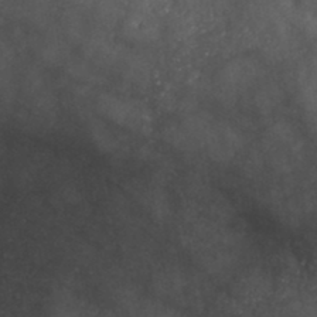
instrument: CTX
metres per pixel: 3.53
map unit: HNb
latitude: -45.9178
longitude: -45.3859
